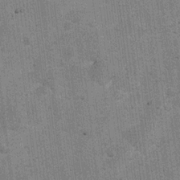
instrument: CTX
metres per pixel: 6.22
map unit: Ht
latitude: 8.7435
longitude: -36.8191
